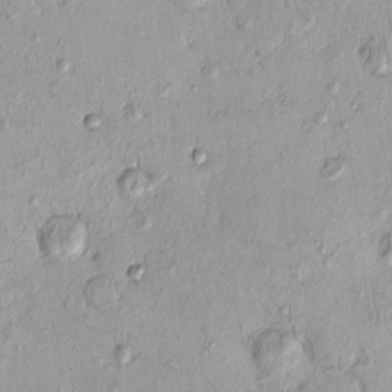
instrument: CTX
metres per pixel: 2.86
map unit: eHh
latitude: -0.1417
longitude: 15.5966
